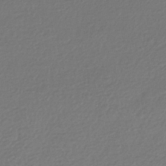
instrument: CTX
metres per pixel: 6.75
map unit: HNhu
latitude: -42.6896
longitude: 96.9731
